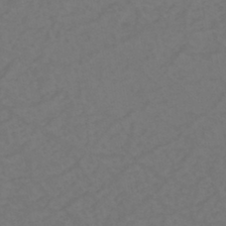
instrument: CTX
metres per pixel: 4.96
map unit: eHh
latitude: -44.2362
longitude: -29.2537
